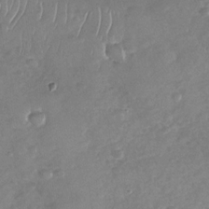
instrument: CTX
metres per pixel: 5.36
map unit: Nhu
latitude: -30.3306
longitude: -60.8380
